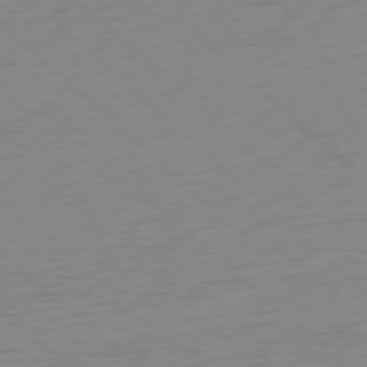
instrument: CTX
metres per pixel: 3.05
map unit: Ap
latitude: -77.7478
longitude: -77.8961
